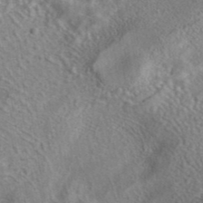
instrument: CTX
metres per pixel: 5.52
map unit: eAb
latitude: 41.2536
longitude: 104.4629
